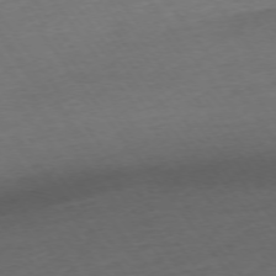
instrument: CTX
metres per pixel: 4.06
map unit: Ap
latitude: -74.7086
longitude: -80.4034
